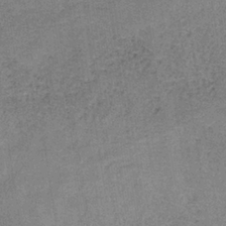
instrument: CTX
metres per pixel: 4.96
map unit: HNb
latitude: -34.2928
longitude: 53.9745
